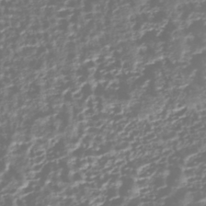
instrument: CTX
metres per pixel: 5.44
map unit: HNhu
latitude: -44.1228
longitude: 106.8597
